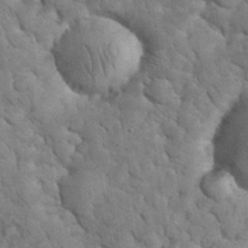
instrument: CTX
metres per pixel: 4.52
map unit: eHh
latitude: 33.5749
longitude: -66.3656
